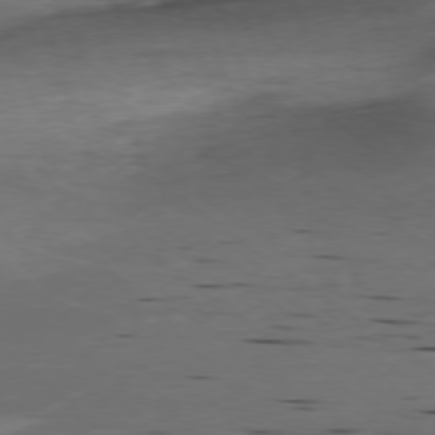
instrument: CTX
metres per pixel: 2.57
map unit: Ap
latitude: -77.2376
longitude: -72.3468
